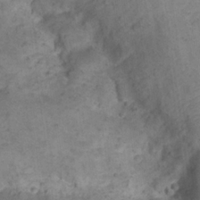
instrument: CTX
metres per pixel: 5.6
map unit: Nhu
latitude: 22.3278
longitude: -71.1403
